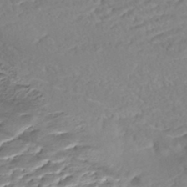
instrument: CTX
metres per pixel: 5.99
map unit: Nhe
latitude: -47.8611
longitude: -172.3656
